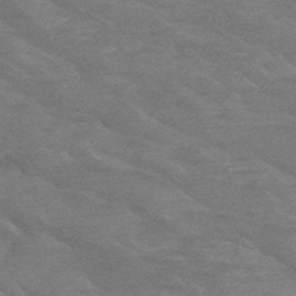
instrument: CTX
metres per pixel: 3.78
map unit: HNb
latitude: -48.1984
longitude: -49.2726
